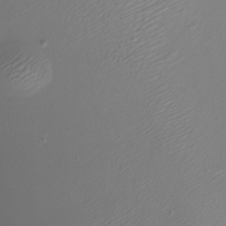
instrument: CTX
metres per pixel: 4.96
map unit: eHh
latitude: -7.4265
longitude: -74.9325
